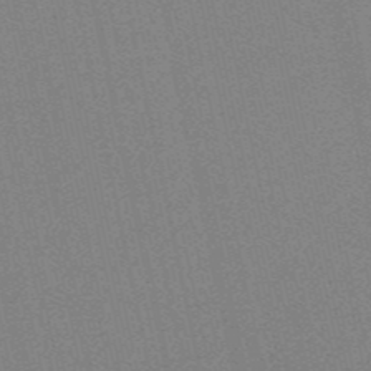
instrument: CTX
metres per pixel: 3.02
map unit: HNb
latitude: -52.8785
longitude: -47.6883
